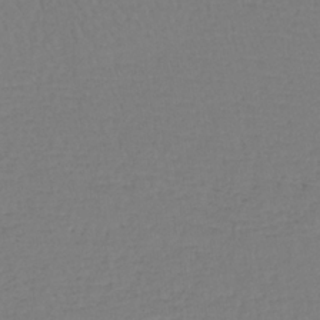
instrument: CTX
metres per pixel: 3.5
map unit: lHb
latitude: -34.5385
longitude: 64.1606
